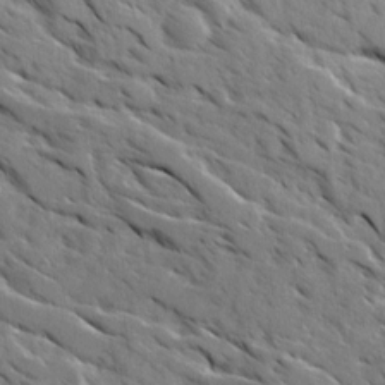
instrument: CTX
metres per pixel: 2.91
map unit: Ave
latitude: 16.6491
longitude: -130.6491
